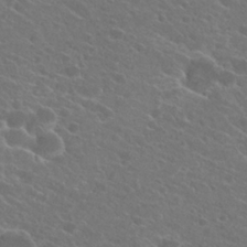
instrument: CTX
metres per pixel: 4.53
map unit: Hto
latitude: 24.7813
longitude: -39.6316
